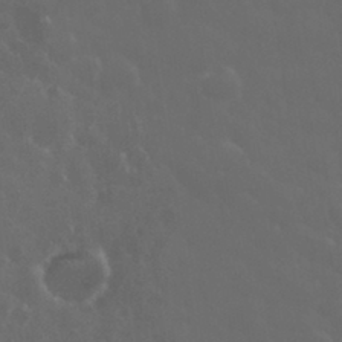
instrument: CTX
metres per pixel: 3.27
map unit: eHh
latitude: 33.4993
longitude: -60.9324
